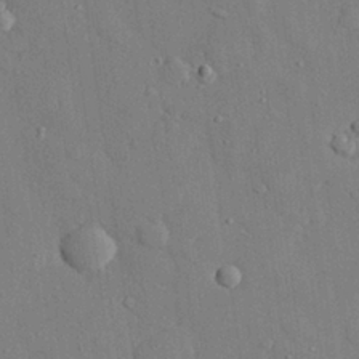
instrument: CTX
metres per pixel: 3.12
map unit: eHh
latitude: 27.9528
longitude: -78.7813
